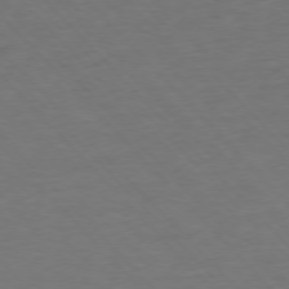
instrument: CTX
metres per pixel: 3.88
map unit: Ap
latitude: -77.5210
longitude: -83.3859
